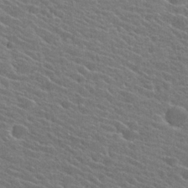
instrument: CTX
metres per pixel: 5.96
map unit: Hto
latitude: 25.0836
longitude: -40.6301
